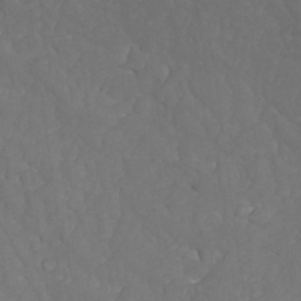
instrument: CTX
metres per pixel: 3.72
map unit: Nhu
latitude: 26.3467
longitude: -64.9325
